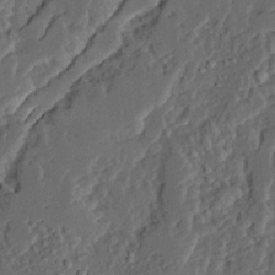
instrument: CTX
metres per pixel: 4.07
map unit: Ave
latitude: 14.7625
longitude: -137.0081
